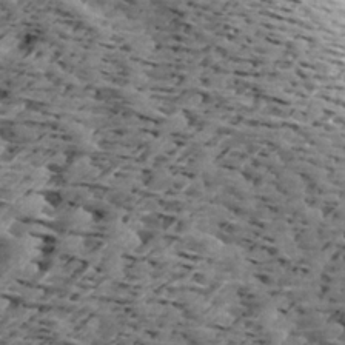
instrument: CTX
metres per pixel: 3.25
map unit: Ave
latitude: 17.0647
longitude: -138.2333
